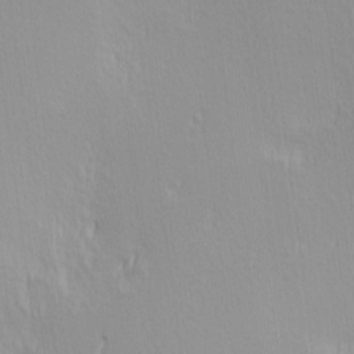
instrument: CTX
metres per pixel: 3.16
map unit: Hve
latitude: 12.2334
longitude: -90.7246
